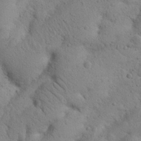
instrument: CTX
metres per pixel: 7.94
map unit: Nhu
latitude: 21.0459
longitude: -74.7057
